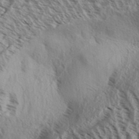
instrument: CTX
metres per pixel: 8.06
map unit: Aa
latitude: 32.7624
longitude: -138.0822
